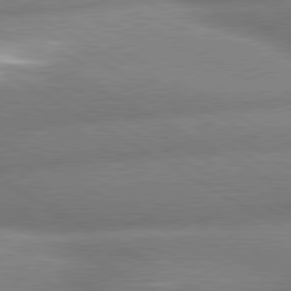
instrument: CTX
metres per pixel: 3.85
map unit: lApd
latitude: 80.3845
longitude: -163.1215
